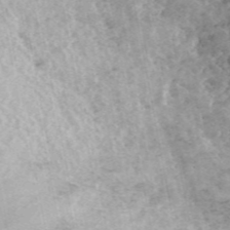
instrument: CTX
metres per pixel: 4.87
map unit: ANa
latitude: 45.2159
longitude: 46.3684
